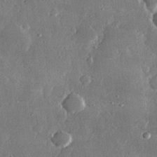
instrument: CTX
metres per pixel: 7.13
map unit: lHvf
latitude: 31.0837
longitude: -89.6127
